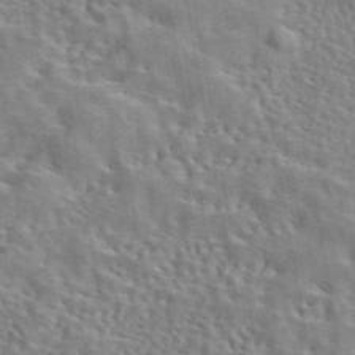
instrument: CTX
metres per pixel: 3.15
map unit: eAb
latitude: 43.2537
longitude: 113.1620
